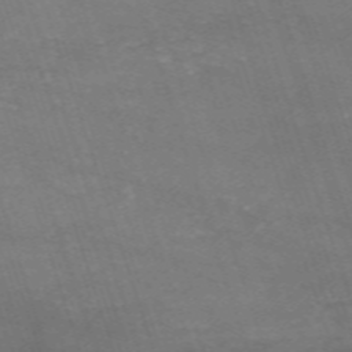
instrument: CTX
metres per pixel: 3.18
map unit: HNb
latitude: -54.2929
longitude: -37.1026
